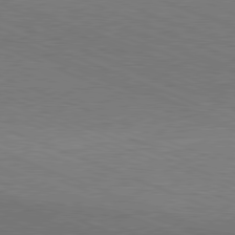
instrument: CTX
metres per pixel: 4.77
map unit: Hpe
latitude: -81.8423
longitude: 16.9353
